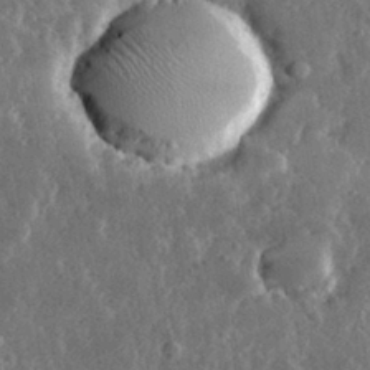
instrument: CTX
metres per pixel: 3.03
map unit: lHvf
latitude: 31.9151
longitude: -91.4804
